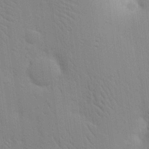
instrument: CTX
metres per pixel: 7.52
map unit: eHh
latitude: 24.1955
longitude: -79.4805
